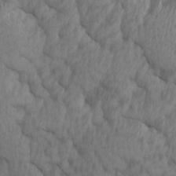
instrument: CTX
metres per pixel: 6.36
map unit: Ave
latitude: 13.5371
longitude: -105.9528
